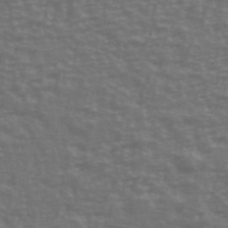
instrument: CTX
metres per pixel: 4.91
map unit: Ave
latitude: 39.3859
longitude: -114.0444
